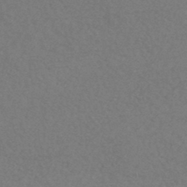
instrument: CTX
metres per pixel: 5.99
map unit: HNhu
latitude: -44.8786
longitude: 93.1053
